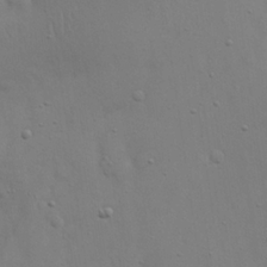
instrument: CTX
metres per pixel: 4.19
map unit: eHh
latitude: 22.8569
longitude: -69.2159
